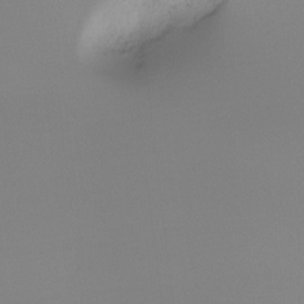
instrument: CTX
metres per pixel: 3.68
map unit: Ht
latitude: -15.9745
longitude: -45.0458
